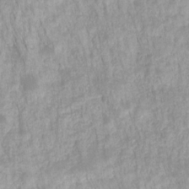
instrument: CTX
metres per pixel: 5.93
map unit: HNhu
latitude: -27.5777
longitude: 73.1242
